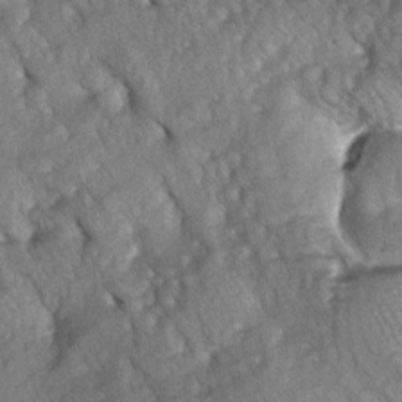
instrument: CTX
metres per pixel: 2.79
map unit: lAa
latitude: -5.7099
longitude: -126.1767
